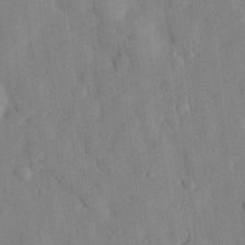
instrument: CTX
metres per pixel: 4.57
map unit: eHh
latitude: 28.4223
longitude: -76.8947
